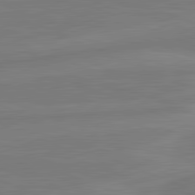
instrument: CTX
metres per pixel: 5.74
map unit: lApd
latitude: 81.9528
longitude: -175.1214
